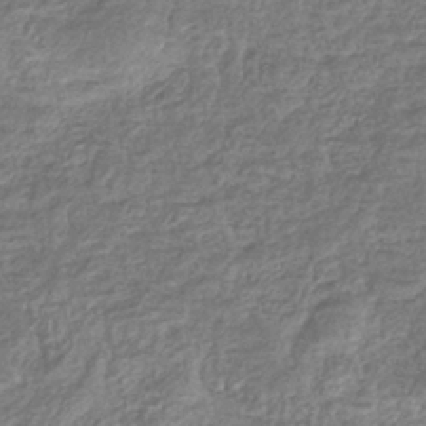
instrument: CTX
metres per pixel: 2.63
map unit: eHb
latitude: -36.8219
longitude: 80.2740
